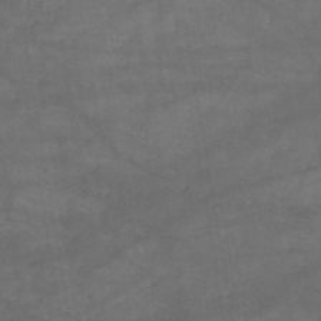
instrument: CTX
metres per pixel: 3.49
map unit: HNb
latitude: -50.9542
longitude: -39.6883
